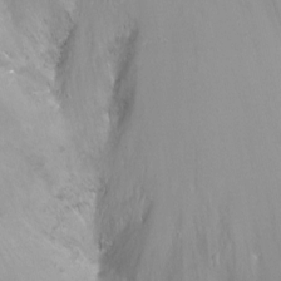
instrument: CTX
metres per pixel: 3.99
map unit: Nhu
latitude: -8.5574
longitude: -41.6693
